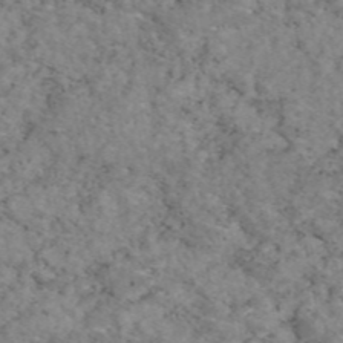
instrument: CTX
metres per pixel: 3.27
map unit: eAb
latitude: 47.2348
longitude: 113.2376
